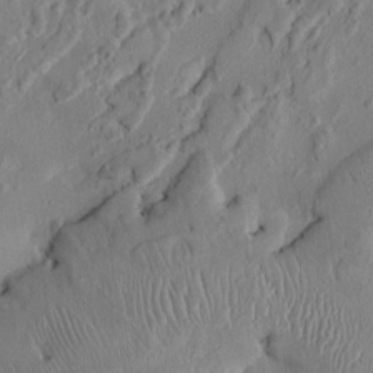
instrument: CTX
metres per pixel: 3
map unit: HNhu
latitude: 3.0269
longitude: -7.0836
